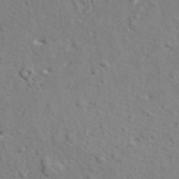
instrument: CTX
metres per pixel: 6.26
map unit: lHvf
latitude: 37.4238
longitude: -87.3670
